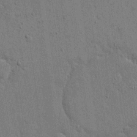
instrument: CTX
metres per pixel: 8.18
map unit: eHh
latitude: 15.3104
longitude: -69.0081
